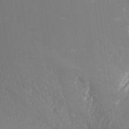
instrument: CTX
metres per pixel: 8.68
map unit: Nhu
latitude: -6.9730
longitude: -90.7813
